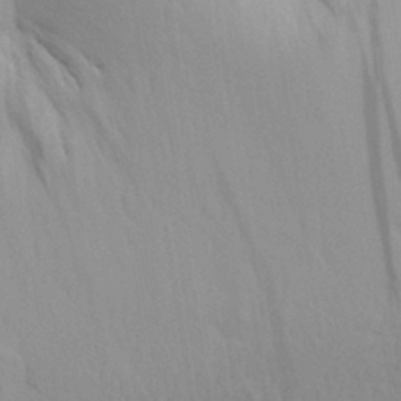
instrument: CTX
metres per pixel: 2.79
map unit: Aa
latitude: 29.7072
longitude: -139.7827
